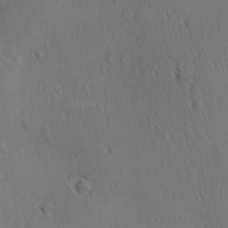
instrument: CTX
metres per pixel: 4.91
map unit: Ave
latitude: -8.3873
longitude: -121.3860
